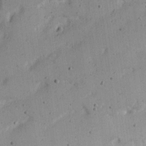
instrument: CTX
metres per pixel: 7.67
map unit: Nhu
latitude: 21.6883
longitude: -71.3293
